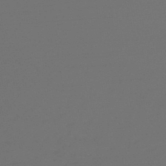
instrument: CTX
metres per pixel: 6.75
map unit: lHb
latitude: -47.3887
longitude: 63.6910
